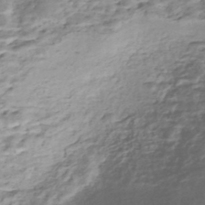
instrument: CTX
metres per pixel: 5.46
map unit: Nhe
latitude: -48.4251
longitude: -172.4978
